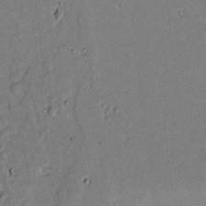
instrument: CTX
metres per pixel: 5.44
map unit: lAvf
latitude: 5.9150
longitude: 168.5384
